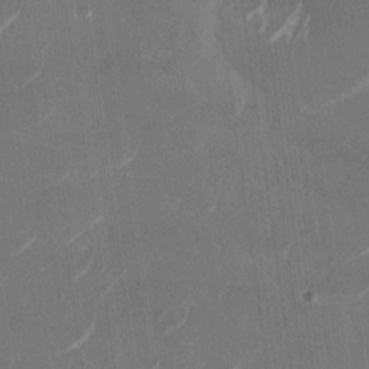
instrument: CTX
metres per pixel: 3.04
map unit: Nhu
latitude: -28.8219
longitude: -71.4615
